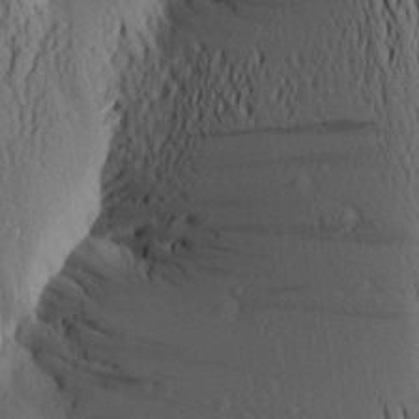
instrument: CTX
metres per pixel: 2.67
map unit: Aa
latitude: 25.0080
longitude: -149.6316
